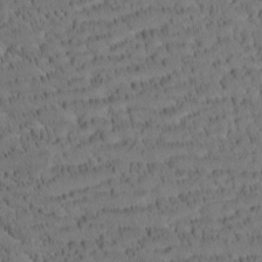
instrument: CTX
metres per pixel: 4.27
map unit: Htu
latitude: -4.1794
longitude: 173.5777
